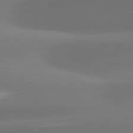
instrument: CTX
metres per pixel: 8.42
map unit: lApd
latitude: 81.9528
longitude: -163.9528
